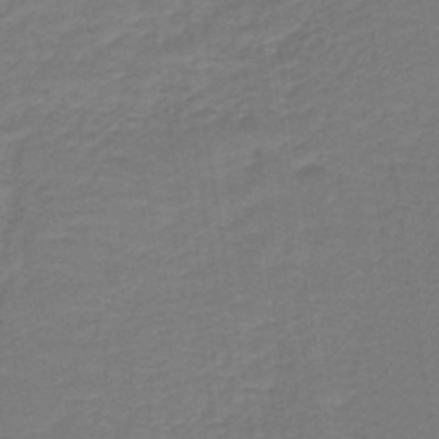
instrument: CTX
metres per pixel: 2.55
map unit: lHb
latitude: -42.5951
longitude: 53.2942
